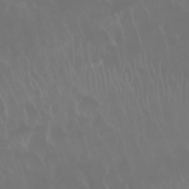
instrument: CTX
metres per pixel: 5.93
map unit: Nhu
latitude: 28.3089
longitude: -62.8002
